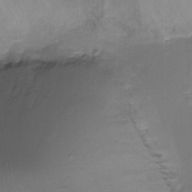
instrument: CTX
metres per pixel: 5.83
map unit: Ht
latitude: -18.4629
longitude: -44.5546
